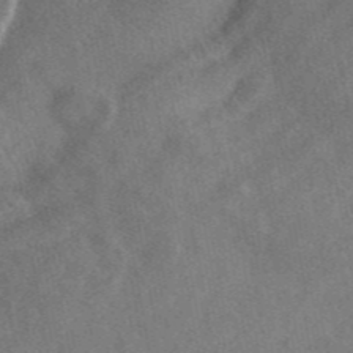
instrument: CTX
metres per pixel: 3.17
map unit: ANa
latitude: 46.4979
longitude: 50.1417
